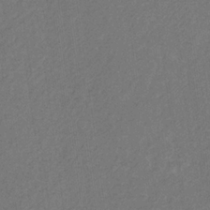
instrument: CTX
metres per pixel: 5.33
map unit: eHb
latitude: -31.0675
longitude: 70.0094
